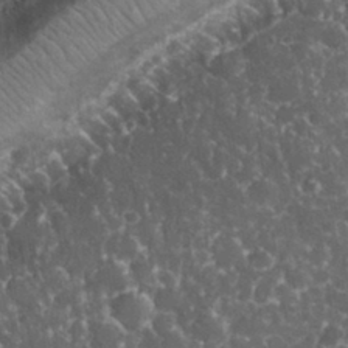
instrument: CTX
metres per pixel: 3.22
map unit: eHh
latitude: 32.9514
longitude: -62.7247
